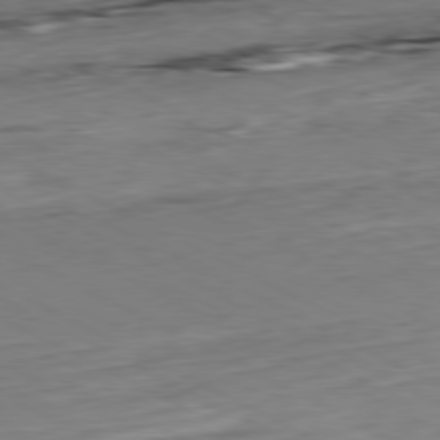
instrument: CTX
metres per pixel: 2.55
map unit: Hpe
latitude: -80.8786
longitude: 21.8233
